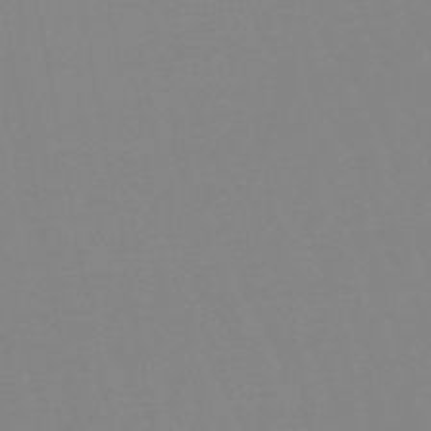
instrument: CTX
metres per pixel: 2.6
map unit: eHb
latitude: -49.9367
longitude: 74.1984
